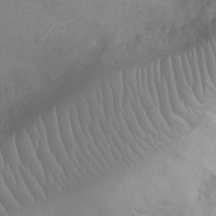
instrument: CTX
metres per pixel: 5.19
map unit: Ht
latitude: -9.4832
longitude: -22.7057
